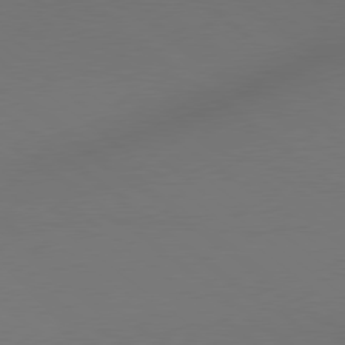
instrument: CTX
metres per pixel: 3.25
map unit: lApd
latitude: 79.0270
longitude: 174.8596
